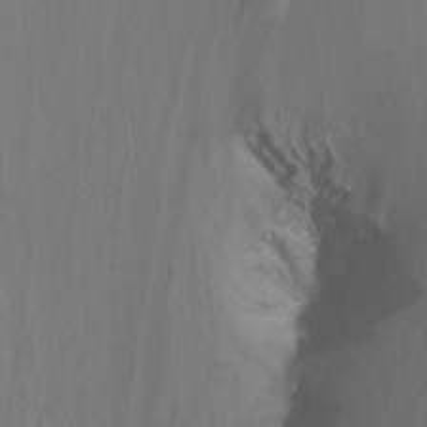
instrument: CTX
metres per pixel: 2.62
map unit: Nhu
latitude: -8.7463
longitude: -47.8584
